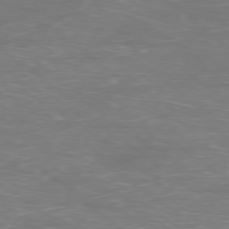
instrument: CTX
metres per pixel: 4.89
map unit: Ap
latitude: -78.3306
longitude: -94.5735
